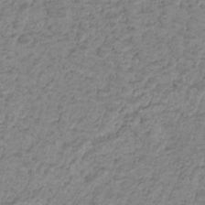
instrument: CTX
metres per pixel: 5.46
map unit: HNhu
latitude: -21.6533
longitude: 85.2187
